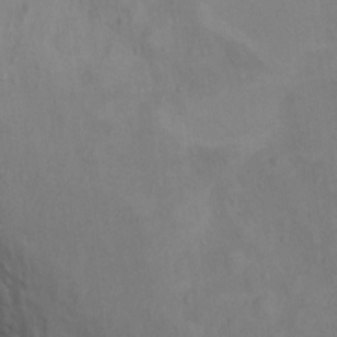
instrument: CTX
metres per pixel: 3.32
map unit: Ht
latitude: 10.5168
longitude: -32.8947
